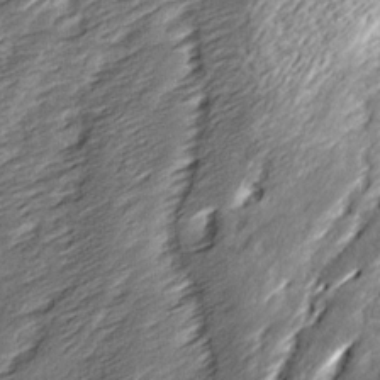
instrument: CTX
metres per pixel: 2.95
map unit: Ave
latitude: 16.0255
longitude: -136.9325
